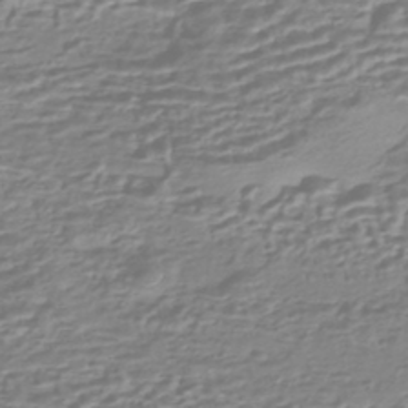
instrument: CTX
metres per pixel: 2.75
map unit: HNhu
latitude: -44.1417
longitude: 99.7855
